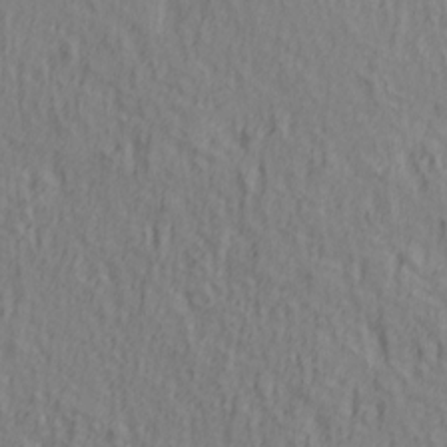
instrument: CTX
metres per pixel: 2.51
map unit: lAa
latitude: 5.0458
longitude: -114.2522
